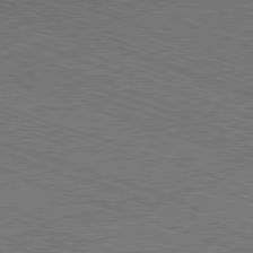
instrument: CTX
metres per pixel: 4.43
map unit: Ap
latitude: -81.1053
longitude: -74.0444
